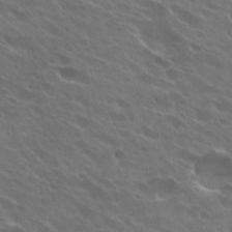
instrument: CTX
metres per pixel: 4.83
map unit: Hto
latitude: 27.5182
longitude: -41.8205
